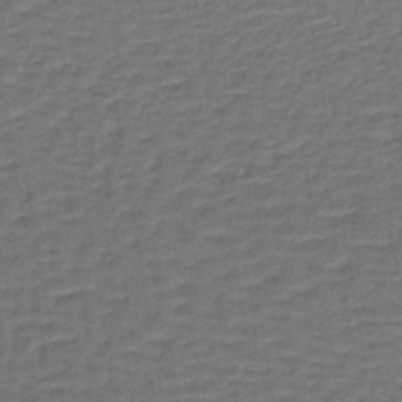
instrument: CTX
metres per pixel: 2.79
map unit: lHb
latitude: -39.8423
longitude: 58.6140
